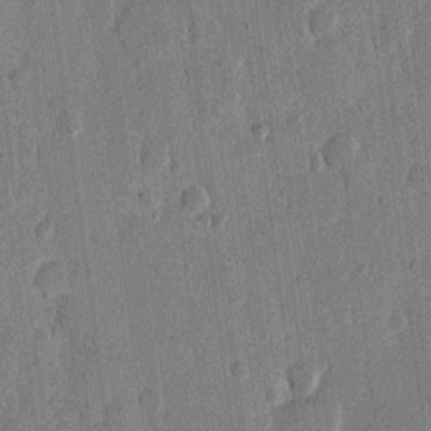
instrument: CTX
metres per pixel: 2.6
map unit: eHh
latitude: 12.1956
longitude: -68.6302
